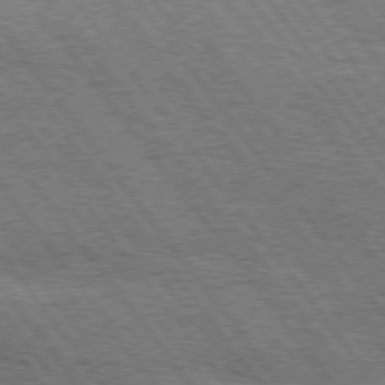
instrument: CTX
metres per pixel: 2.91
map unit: Hpe
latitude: 75.4426
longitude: -152.5357
